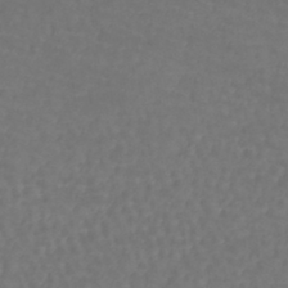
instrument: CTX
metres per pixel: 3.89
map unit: lHb
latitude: -43.6154
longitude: 73.1620
